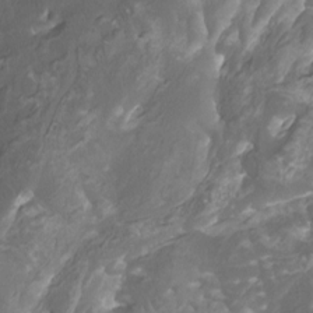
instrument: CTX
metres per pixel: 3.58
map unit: Htu
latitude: -11.8611
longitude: -74.0822
